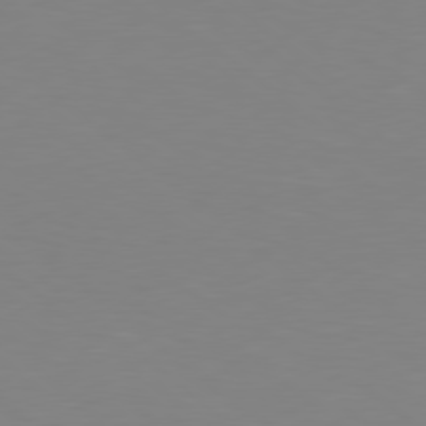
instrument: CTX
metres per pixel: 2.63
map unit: Hpe
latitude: 78.3656
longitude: -173.0836
